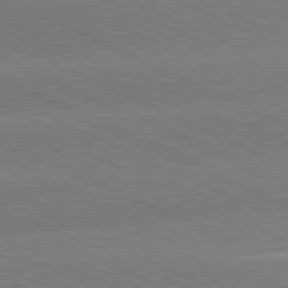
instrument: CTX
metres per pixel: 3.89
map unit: lApd
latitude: 81.3104
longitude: -155.3482
